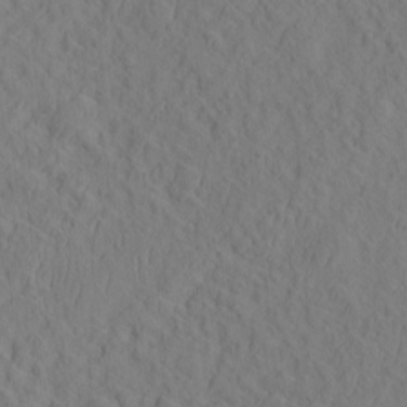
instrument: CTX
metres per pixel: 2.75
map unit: eHh
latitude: -2.5384
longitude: 18.9920
